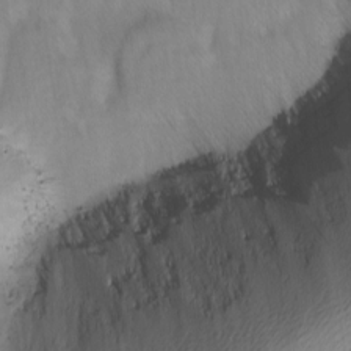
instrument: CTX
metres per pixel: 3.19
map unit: Ave
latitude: 8.5168
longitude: -105.1592
